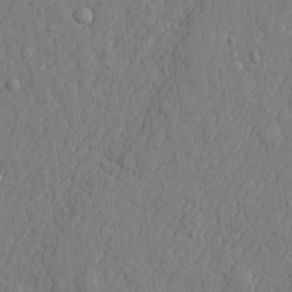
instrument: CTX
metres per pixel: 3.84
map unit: lHvf
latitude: 23.1781
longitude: 142.4062
